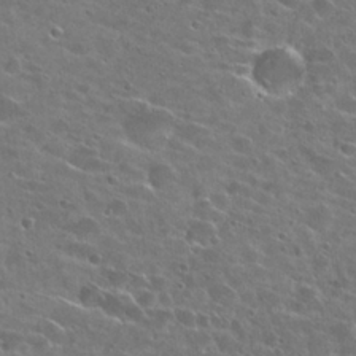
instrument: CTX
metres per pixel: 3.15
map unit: Hto
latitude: 26.4223
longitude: -43.6883
